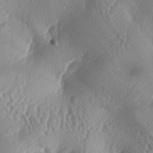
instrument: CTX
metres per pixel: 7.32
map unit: lAa
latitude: -5.7288
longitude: -128.6679
